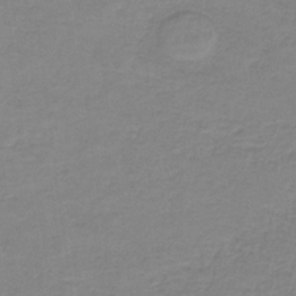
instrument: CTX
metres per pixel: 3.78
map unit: eAb
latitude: -36.9730
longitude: 53.1053
